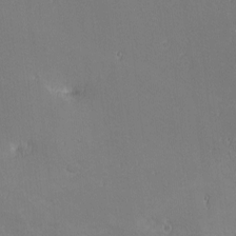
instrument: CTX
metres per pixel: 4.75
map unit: Nhu
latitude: -4.6140
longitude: -82.5356
